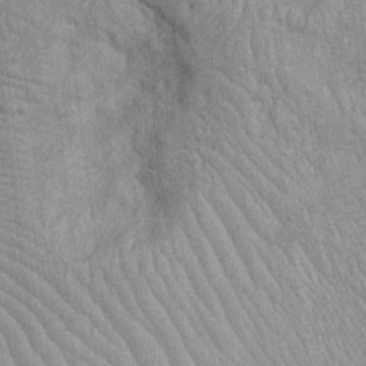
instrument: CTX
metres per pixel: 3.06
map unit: Htu
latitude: -5.7477
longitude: 152.8030
